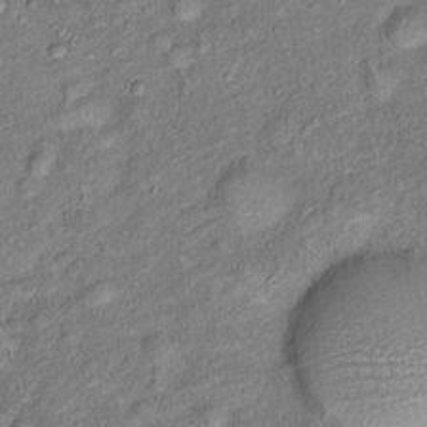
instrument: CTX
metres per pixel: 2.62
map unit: Ht
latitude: 13.7072
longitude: -41.0269
